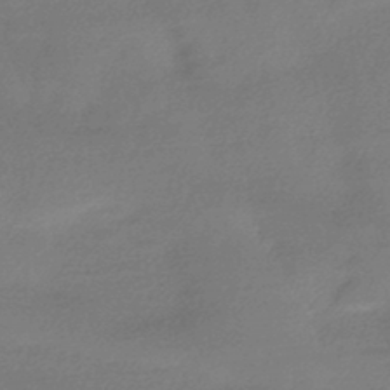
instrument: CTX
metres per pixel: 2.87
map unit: HNhu
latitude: -45.0109
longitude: 93.5588
